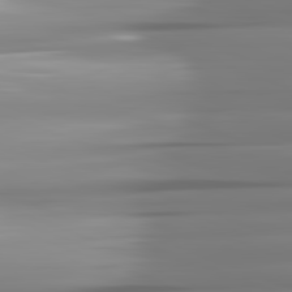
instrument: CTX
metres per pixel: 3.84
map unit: lApd
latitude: 81.9717
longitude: -143.5938
